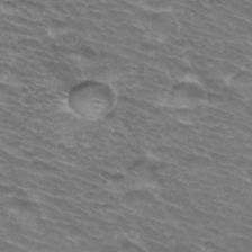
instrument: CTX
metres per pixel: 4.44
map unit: Hto
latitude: 33.8016
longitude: -42.4034
